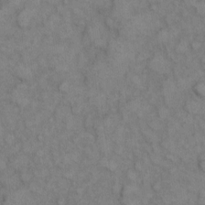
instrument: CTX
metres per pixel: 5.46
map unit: eHh
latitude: 9.0270
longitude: -63.2348
